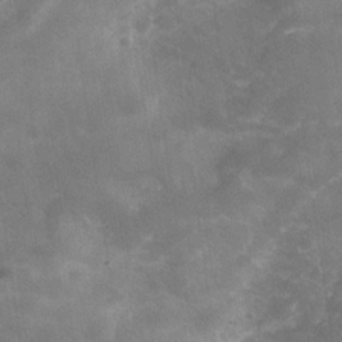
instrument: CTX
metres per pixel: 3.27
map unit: Hve
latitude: -31.0486
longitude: 93.5777
